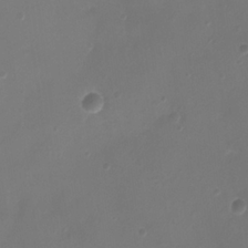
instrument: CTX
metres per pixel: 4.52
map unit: Ht
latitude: -2.6518
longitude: -19.5182
